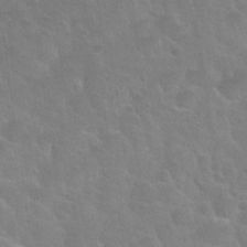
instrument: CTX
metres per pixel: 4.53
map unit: Nhu
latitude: 30.4223
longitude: -51.8205
